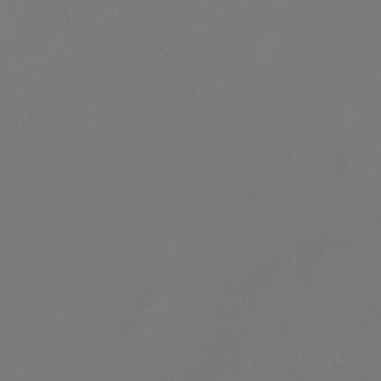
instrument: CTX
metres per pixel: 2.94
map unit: lHb
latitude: -47.6722
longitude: 72.5574
